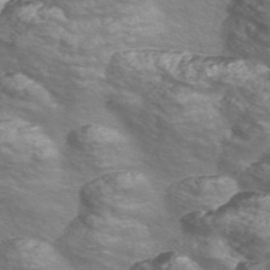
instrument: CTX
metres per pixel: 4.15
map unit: Nve
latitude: -56.5385
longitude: 53.3320
